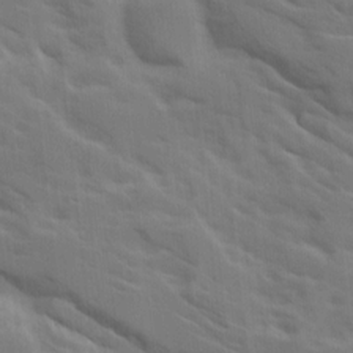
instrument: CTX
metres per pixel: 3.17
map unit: Ave
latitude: 14.8380
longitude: -130.4034
